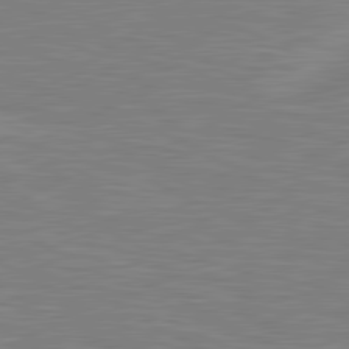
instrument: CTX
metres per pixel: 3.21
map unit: lApd
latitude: 81.0458
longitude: -168.8191
